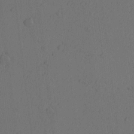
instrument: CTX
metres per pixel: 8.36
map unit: Nhu
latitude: -6.1228
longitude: -153.1026
